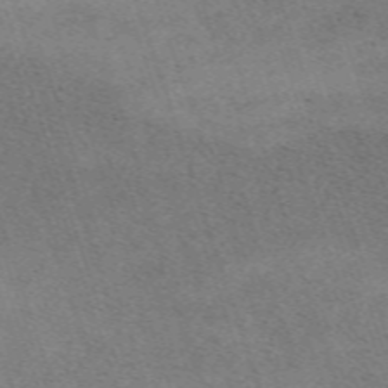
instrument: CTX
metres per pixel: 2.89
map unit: eHh
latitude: -62.9352
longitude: 50.2928
